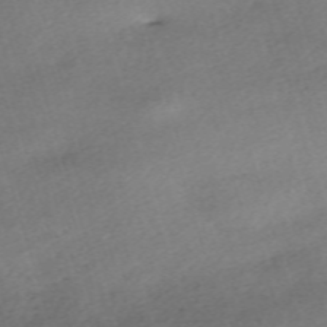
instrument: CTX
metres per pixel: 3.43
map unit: eHh
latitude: -61.6344
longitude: 53.6721
